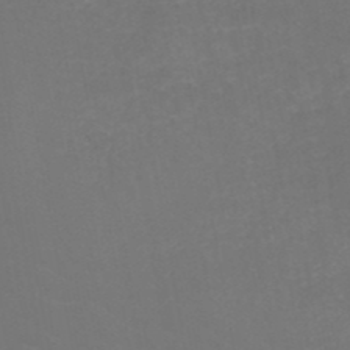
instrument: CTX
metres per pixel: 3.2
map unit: HNb
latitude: -49.3132
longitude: -46.1956
